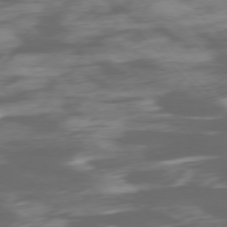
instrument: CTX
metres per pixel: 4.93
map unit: Ap
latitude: -76.6330
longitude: -78.4790
